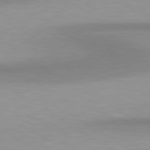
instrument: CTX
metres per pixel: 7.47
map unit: lApd
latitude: 80.6868
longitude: 159.5588
